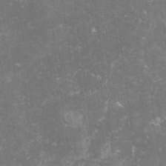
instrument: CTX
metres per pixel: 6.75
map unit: lHvf
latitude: -14.5574
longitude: -98.6112
